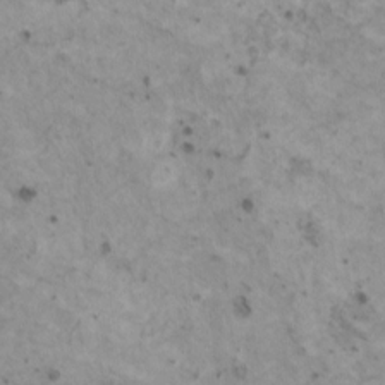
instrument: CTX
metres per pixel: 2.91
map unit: HNhu
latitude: 3.4804
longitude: 4.3495
